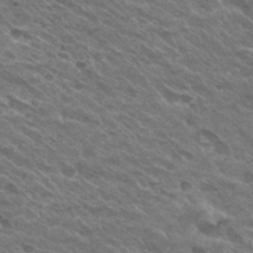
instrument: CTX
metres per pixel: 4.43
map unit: Hto
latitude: 30.6869
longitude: -42.9514
